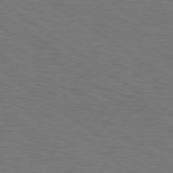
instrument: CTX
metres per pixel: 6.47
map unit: Hpe
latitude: 78.1200
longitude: 179.9367
